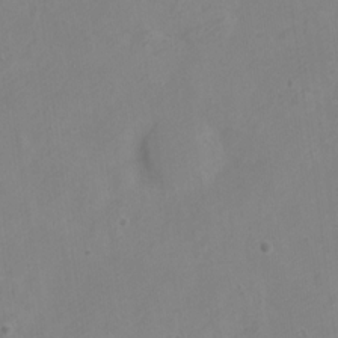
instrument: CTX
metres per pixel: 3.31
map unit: Nve
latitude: -23.7100
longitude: 107.1809
